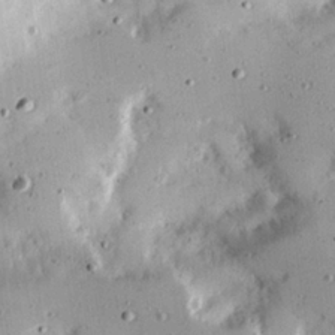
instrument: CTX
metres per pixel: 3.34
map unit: Hve
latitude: 25.8772
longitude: -93.6127
